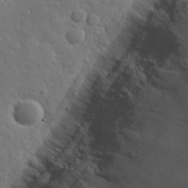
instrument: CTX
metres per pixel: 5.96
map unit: eHh
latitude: 30.3657
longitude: -69.3104
